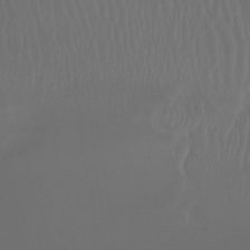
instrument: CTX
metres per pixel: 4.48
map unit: Nhu
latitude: -7.6344
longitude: -83.4237
